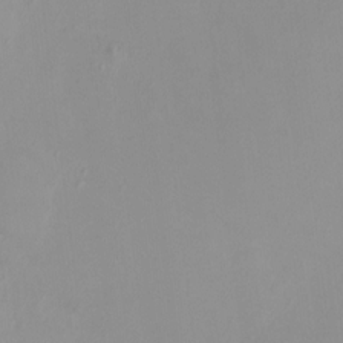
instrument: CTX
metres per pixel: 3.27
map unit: HNhu
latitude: 7.6694
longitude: 10.8219
